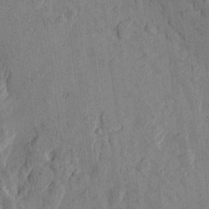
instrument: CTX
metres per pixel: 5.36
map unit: Htu
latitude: -1.5022
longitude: -176.4601
